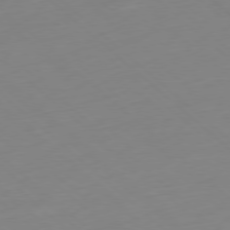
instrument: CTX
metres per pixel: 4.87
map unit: Ap
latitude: -78.7463
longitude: -61.6505
